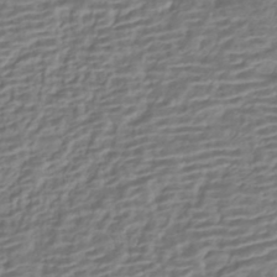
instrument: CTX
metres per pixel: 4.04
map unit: HNhu
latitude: -42.9919
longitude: 100.9919
